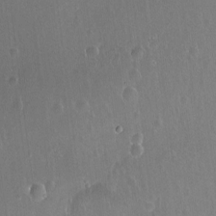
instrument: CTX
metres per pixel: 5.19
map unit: Nhu
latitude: -12.8219
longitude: -38.8380
